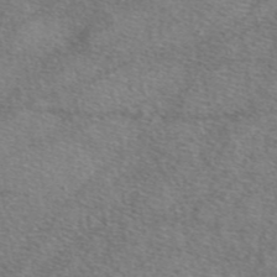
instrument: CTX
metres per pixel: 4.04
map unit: eAb
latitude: 47.3104
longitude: 123.0487
